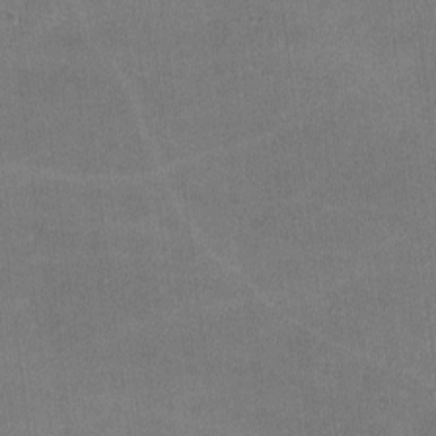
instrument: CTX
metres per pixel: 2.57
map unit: lHvf
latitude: -10.7274
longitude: -100.5357
